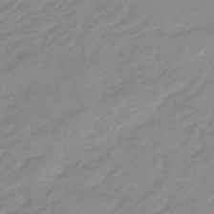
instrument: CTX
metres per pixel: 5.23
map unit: eHb
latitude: -45.1998
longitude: 89.3887
